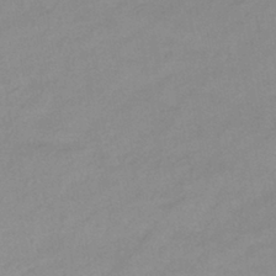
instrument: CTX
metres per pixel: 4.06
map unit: eHb
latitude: -39.1620
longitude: 82.2172
